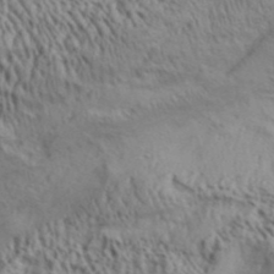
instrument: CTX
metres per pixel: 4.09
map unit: Aa
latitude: 31.6505
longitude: -135.0269
